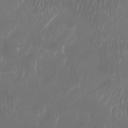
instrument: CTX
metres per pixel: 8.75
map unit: Nhu
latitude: -8.2172
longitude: -80.8002
